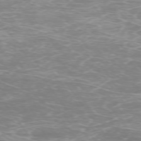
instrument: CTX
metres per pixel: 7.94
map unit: Ap
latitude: -74.5196
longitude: -76.2333
